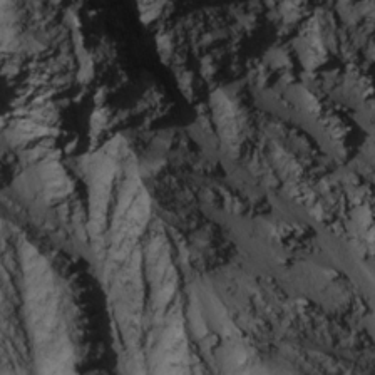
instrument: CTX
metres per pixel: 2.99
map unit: Nhu
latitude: -3.9556
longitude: -87.8583
